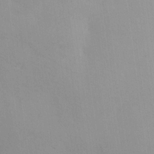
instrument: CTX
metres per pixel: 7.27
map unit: Ave
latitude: 17.1592
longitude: -138.7813
